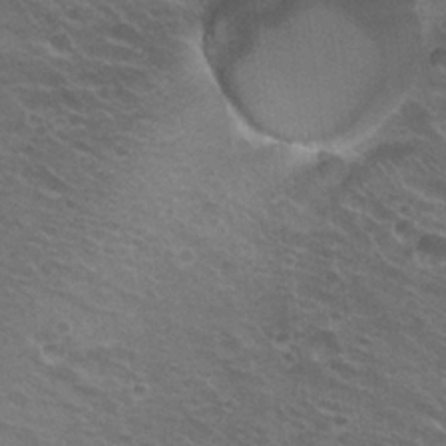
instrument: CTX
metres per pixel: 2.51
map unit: Hto
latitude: 22.7813
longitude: -31.0081
